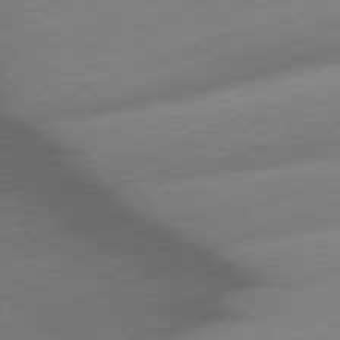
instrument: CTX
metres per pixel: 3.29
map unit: lApd
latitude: 81.2537
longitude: -156.4790
